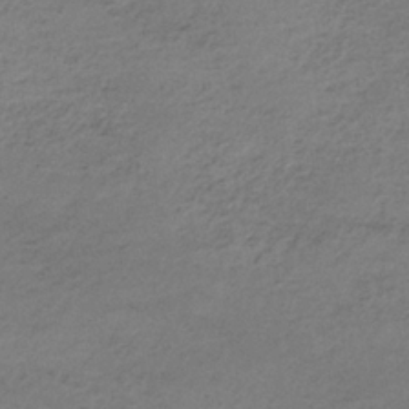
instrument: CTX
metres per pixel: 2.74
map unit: lHb
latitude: -34.7085
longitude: 62.0661
